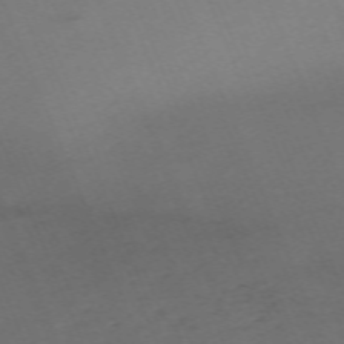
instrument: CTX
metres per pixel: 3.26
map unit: Nhu
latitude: -68.1794
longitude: 38.3118
